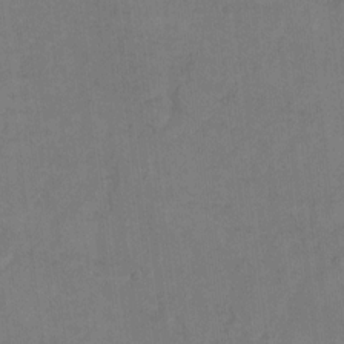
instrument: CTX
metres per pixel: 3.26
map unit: Hto
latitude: 8.2523
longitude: -35.8583
